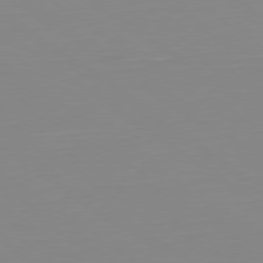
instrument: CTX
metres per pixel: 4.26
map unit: Hpe
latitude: -79.4832
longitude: 13.8989
